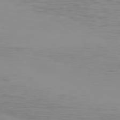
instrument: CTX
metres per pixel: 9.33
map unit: Hpe
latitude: 76.8758
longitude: -164.7813
